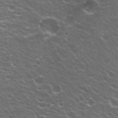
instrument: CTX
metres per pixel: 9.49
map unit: Hto
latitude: 23.2159
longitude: -32.4979
